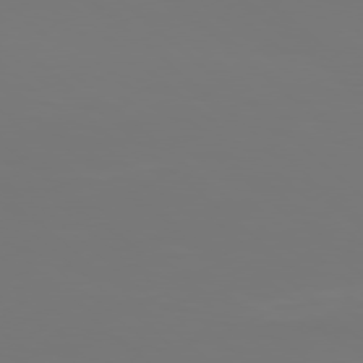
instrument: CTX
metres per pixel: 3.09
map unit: Hpe
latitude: 77.7071
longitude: -135.5182
